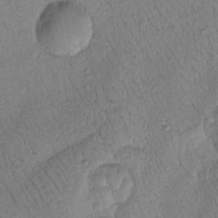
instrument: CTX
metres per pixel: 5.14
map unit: Htu
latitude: -1.3888
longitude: 173.1053
